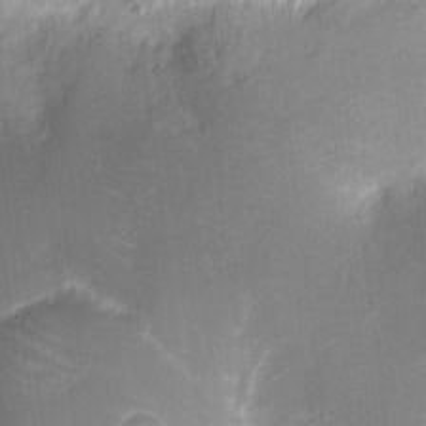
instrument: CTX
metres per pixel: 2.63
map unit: eHh
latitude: 9.2915
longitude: -71.1781
